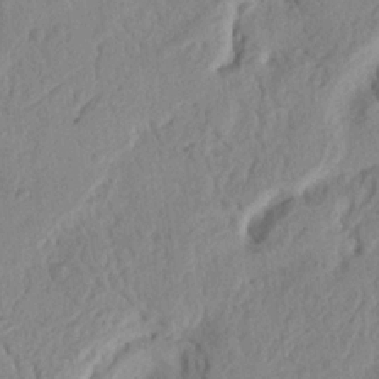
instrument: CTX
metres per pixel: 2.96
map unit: Nhu
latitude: 19.7449
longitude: -76.9324
